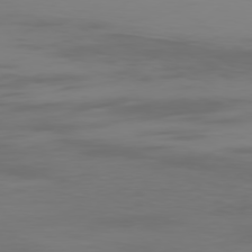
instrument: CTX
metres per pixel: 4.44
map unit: Ap
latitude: -79.0675
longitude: -94.7624
